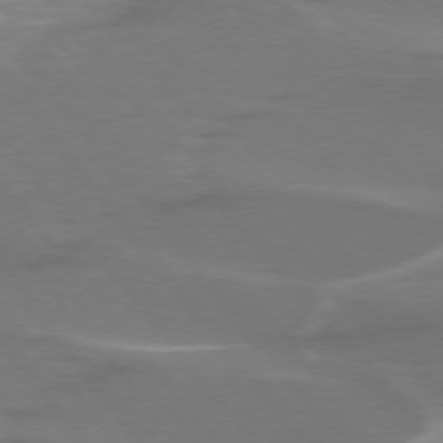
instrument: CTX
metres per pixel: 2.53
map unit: lApd
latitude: 75.1214
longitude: -63.2537
